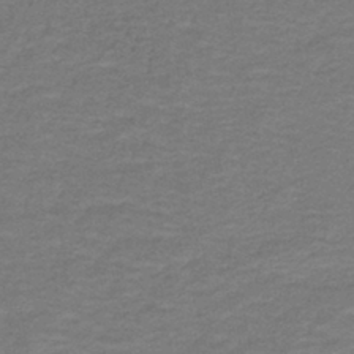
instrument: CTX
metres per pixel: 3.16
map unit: lHb
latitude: -41.7666
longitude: 53.8422
